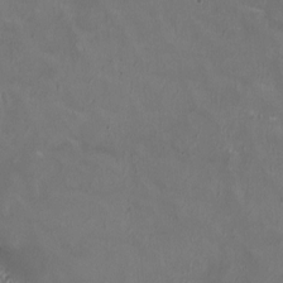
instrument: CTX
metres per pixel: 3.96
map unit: HNhu
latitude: 0.3656
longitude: -3.1214
